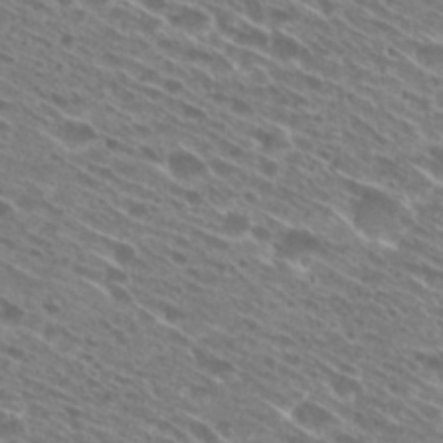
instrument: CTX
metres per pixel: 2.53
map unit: Hto
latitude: 28.5546
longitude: -45.0080
